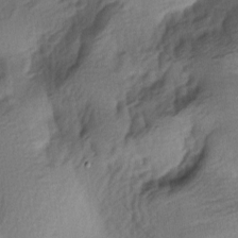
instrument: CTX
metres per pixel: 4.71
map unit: lAa
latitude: -4.8408
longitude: -123.5560
